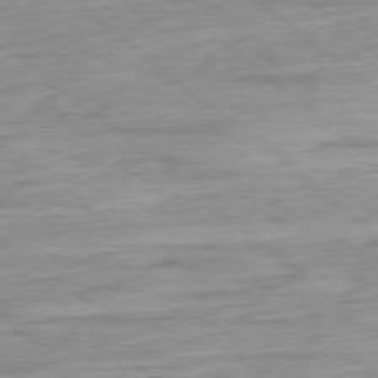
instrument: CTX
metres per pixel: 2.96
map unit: Ap
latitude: -78.6518
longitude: -78.9703
